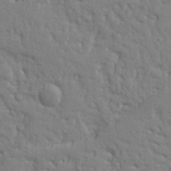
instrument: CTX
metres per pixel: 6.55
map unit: Ht
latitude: 10.2145
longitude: -77.0836
